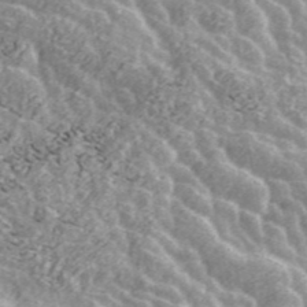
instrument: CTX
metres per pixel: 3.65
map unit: ANa
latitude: 45.3671
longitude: 38.5385
